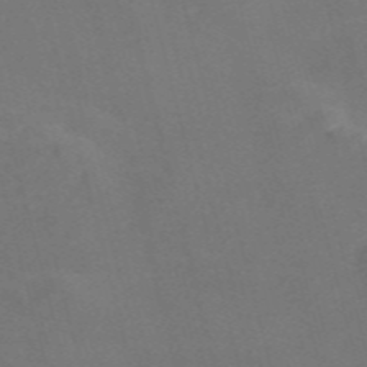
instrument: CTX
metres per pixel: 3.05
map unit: Nve
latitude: -58.0849
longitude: 56.9164
